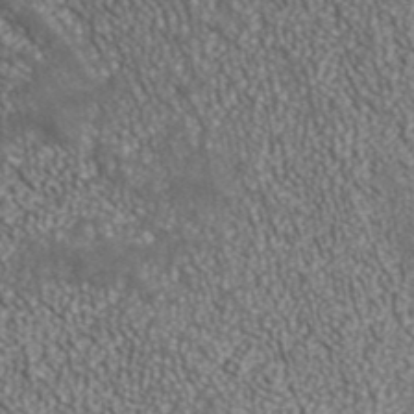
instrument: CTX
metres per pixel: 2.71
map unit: ANa
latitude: 41.2914
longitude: 26.4817
